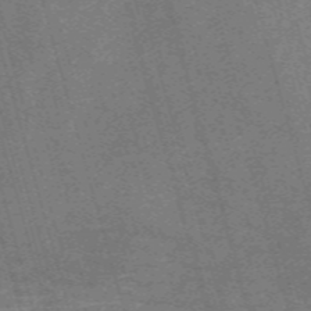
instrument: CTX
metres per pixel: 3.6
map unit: Nve
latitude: -59.5021
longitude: 63.9367
